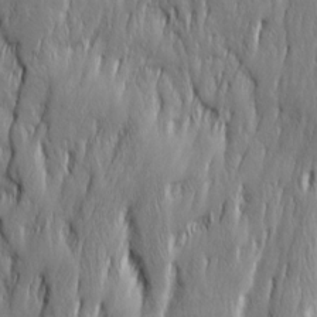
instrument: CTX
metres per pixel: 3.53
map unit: Ave
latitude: 15.0270
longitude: -135.7827
